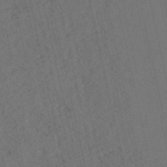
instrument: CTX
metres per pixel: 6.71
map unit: HNb
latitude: -55.0487
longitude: -41.3859
